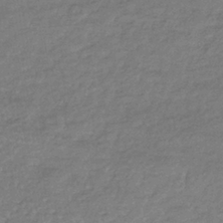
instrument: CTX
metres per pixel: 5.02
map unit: eHb
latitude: -37.7099
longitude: 80.6897
